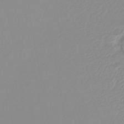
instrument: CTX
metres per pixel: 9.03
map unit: lHb
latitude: -44.0283
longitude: 68.3117
